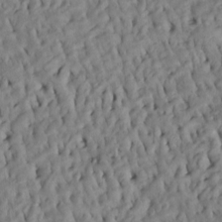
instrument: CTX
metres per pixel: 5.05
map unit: Htu
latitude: -8.2928
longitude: 145.3888
